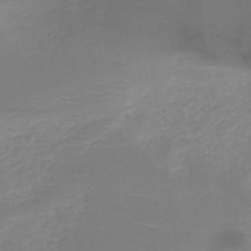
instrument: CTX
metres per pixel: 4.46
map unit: HNb
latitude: -50.0472
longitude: -45.4426
